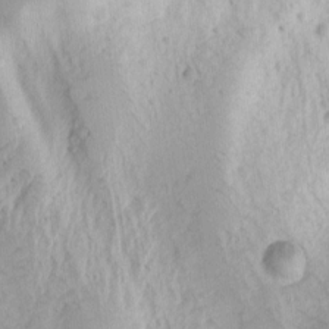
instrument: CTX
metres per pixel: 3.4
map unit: Nhu
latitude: -1.4266
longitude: -73.9528
